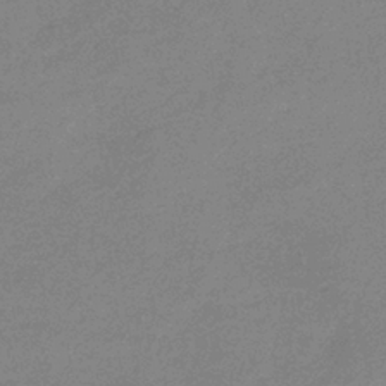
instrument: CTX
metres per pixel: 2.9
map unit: eHb
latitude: -36.7463
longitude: 76.9353
